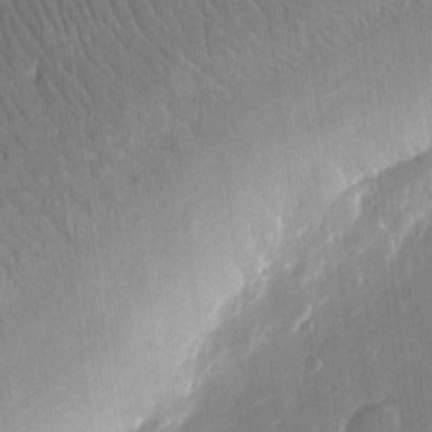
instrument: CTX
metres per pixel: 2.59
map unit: eHh
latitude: 14.8191
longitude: -69.4616
